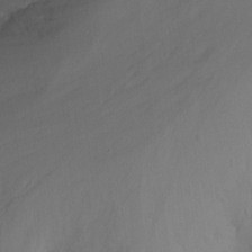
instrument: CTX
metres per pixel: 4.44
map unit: Nhu
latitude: -17.0109
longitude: -47.8584
